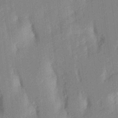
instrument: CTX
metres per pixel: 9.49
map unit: Aa
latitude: 23.2348
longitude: -150.6868
